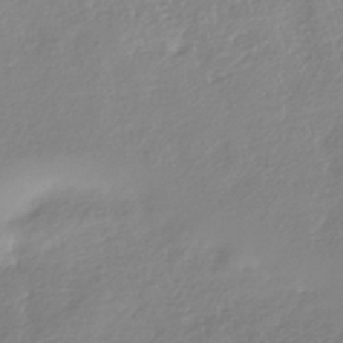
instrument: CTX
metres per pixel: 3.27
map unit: HNhu
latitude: -44.2551
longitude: 96.4629
